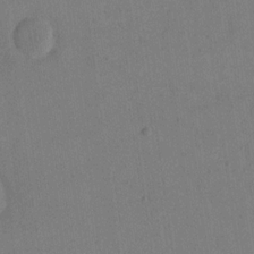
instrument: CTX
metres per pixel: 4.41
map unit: eHh
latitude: 16.5735
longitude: -67.7827
